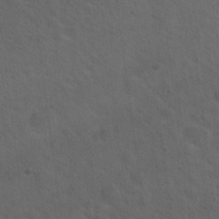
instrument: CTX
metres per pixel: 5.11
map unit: Hto
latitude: 19.7449
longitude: -54.0444
